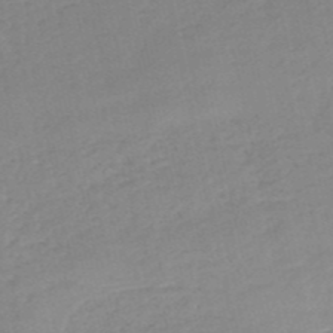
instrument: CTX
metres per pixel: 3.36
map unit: HNb
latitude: -52.9730
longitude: -39.5938
